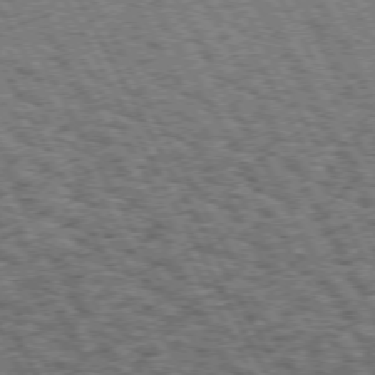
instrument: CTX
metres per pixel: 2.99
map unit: Hpe
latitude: 72.3090
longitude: -125.1214
